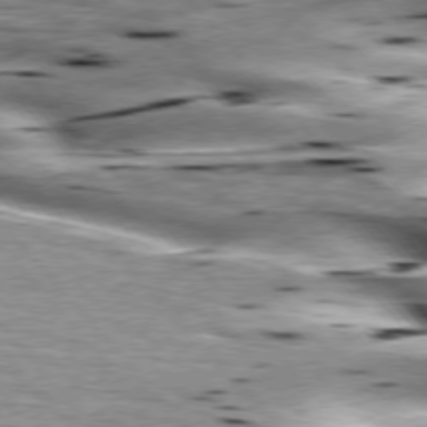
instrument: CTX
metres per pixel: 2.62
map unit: lApd
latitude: 76.1766
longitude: -61.0647
